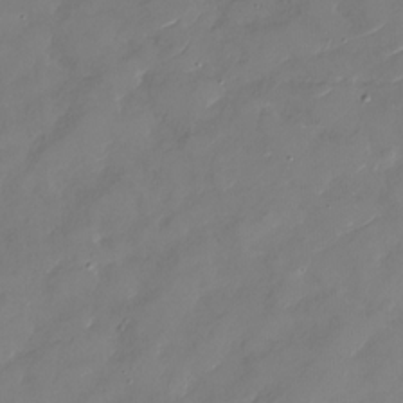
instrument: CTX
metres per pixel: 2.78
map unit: Nhu
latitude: -29.8989
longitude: -72.7058
